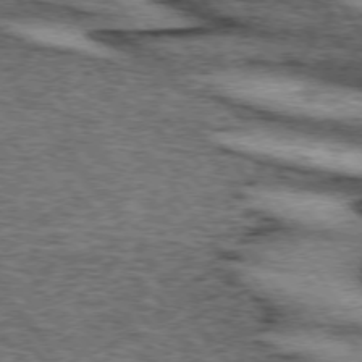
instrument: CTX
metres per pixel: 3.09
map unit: lApd
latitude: 73.8206
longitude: -75.8205
